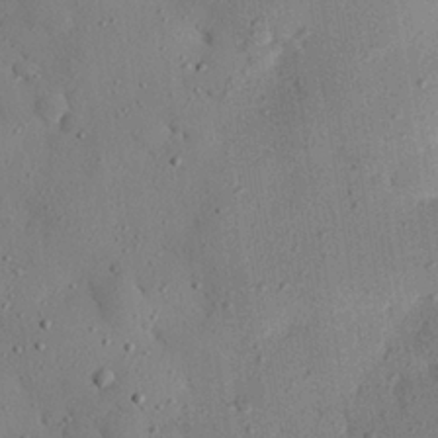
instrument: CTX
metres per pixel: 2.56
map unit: eHh
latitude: 26.0822
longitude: -77.2348
